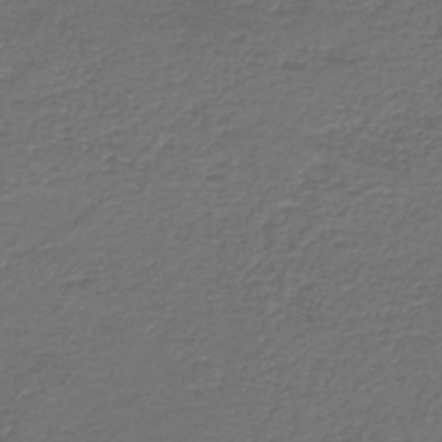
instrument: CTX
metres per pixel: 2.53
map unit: HNb
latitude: -43.5966
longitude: 50.4629
